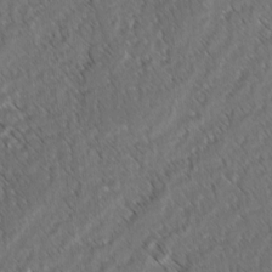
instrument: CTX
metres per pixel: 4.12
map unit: lAvf
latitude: -3.6154
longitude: -114.3089
